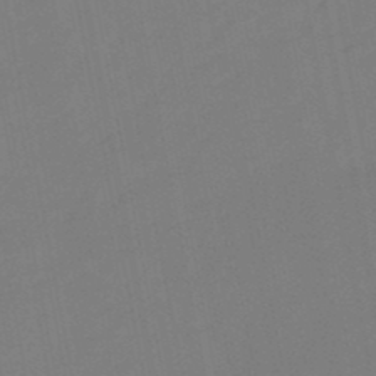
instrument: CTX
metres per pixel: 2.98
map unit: eHb
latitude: -48.8408
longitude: 84.1605
